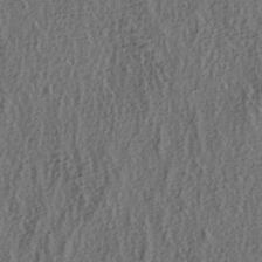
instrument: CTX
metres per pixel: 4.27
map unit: lAa
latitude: 4.5168
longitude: -113.4048
